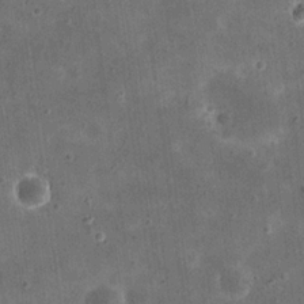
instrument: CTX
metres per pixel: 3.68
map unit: eHh
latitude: 20.9325
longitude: -66.2900
